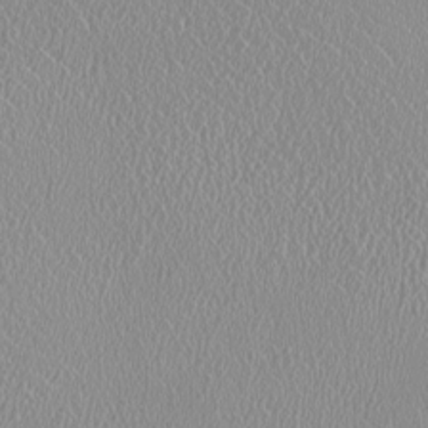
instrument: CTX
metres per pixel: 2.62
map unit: HNhu
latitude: -0.3685
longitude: -1.6882
